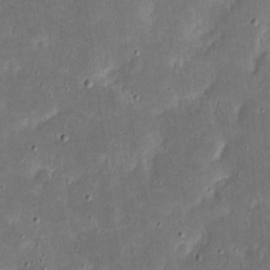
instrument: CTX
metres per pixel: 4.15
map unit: eHh
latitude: 17.6694
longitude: -73.1026
